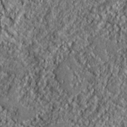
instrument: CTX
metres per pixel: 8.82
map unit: lHvf
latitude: 38.6868
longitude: -91.3860
